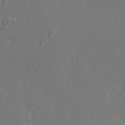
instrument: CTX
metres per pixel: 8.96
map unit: eHh
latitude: 34.8758
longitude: -132.4601
